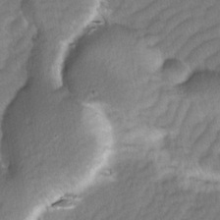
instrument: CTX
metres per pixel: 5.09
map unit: Ave
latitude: -0.9164
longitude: -113.8016
